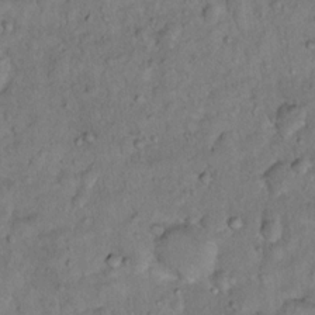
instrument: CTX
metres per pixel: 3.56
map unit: Hto
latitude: 12.8380
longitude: -36.8947
